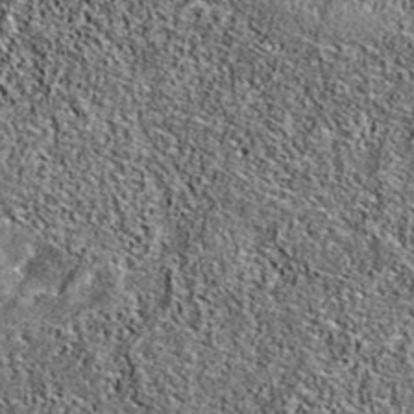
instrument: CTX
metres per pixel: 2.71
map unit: eAb
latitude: 37.1214
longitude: 106.3873
